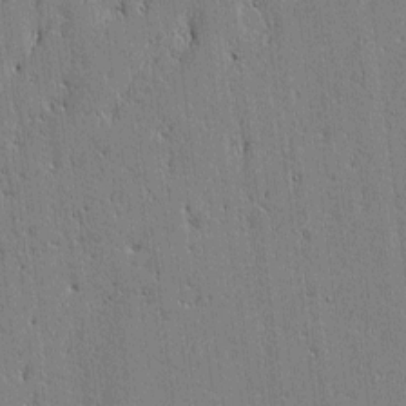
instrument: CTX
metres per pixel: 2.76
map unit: lAvf
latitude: -1.4455
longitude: -105.7639
